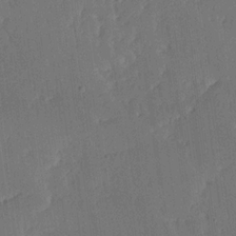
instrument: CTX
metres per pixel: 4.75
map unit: Ave
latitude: 16.4034
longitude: -139.1214
